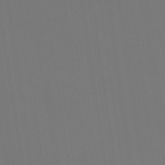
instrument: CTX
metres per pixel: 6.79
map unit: Htu
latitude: -14.0850
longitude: -48.0822
